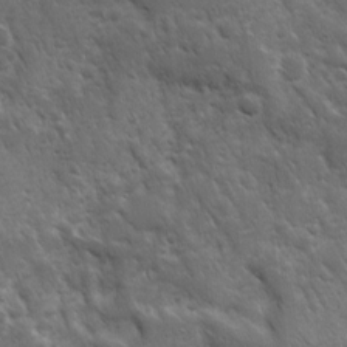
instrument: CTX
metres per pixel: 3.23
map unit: Ave
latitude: 10.8002
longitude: -103.6127
